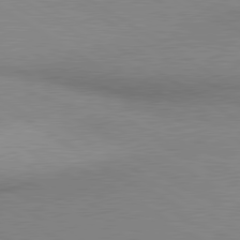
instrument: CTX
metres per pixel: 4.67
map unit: lApd
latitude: 80.1578
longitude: 167.3887
